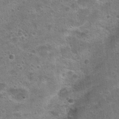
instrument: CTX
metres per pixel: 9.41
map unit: Hto
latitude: 22.6112
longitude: -48.8947
